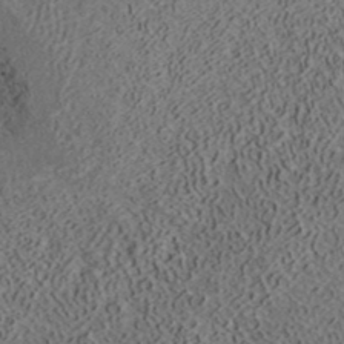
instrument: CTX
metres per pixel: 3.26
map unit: ANa
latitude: 39.1970
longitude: 22.2551
